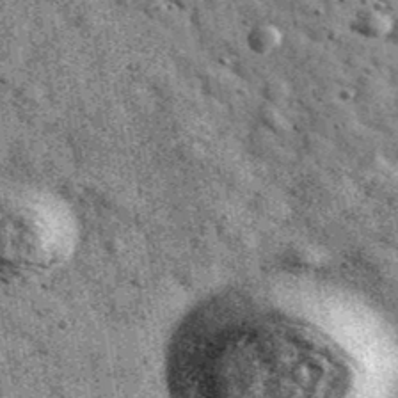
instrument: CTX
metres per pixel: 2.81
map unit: Ave
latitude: 40.1956
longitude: -107.2537
